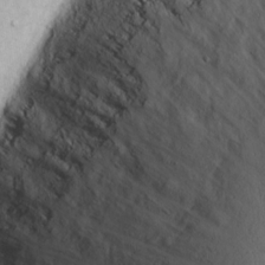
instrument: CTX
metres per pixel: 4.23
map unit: eHh
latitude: 15.7828
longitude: -70.8380
